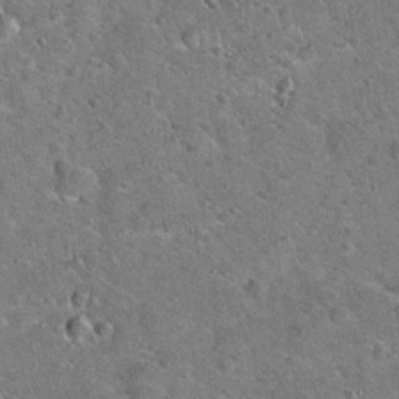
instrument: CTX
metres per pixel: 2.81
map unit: Hto
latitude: 19.6505
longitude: -50.2333
